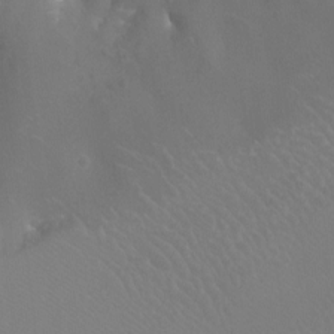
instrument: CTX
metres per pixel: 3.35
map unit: Aa
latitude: -8.8975
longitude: -71.2537
